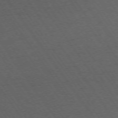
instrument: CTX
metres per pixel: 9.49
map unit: Ap
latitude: -74.6519
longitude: -71.1592
